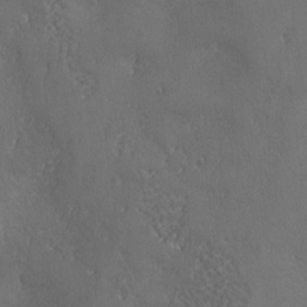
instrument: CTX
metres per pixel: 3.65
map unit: Ave
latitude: -7.0297
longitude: -119.7827
